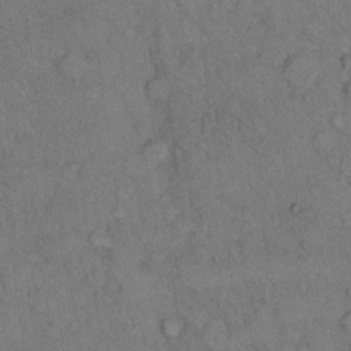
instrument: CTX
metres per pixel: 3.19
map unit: Hto
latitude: 9.8395
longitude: -59.4049
